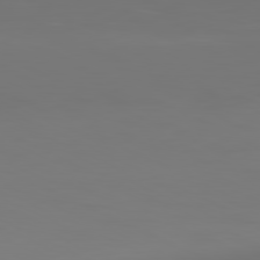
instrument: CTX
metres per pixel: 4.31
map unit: Ap
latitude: -81.5777
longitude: -61.2348
